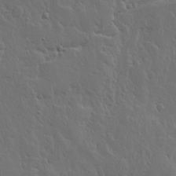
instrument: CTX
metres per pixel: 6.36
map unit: lHvf
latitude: 17.4993
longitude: -116.7057
